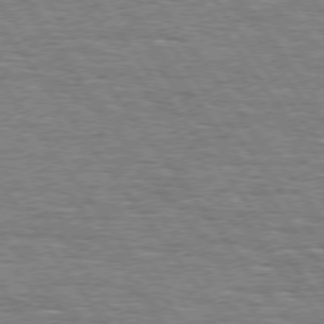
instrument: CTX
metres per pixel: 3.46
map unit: Hpe
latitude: 74.5546
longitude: -138.7624
